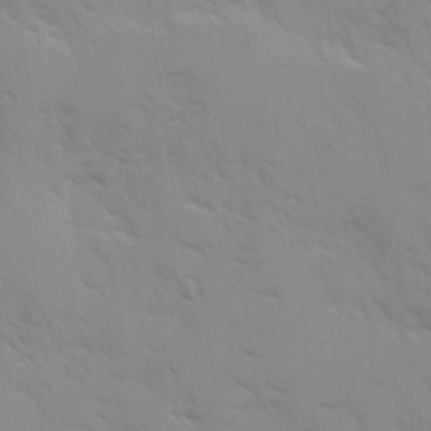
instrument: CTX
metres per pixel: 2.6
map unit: Ave
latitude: 8.8947
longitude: -103.8205
